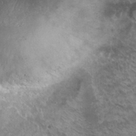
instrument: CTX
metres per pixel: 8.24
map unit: Hto
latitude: 30.6869
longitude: -44.2900
